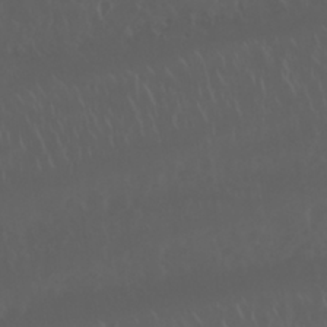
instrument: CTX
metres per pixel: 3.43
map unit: Nhu
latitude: 29.8772
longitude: -58.8947
